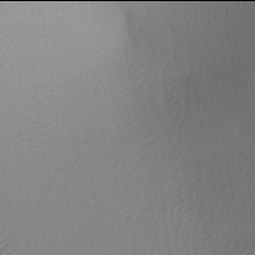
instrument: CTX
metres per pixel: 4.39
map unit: lAa
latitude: -6.0094
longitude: -123.4237
